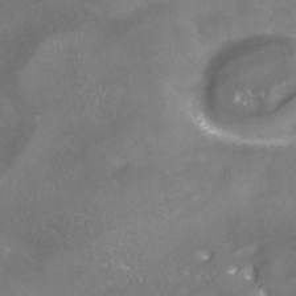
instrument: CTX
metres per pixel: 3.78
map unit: HNhu
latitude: -40.7652
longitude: 100.9541
